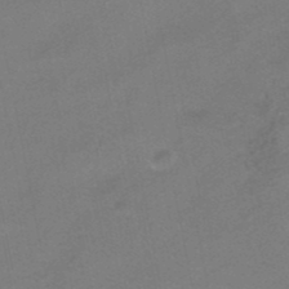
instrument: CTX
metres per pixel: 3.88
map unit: HNhu
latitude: -41.1620
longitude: 103.6911
